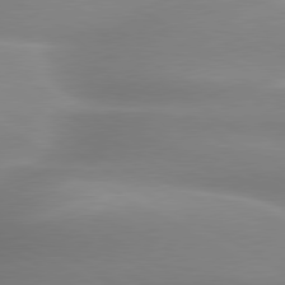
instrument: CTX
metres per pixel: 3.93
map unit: lApd
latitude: 80.1767
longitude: -138.1578
